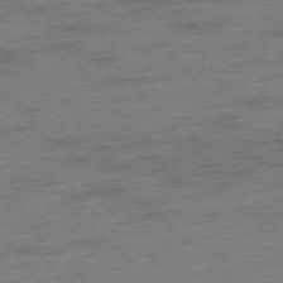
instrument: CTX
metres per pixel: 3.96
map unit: Hpe
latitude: -76.3117
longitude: -12.0633
